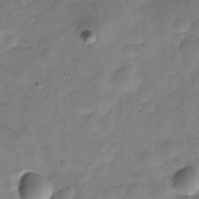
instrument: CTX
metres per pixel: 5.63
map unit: Hve
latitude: -30.4062
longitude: 91.4644
